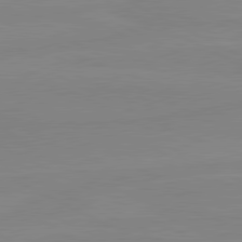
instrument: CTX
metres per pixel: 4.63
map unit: lApd
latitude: 80.9892
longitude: -177.2537
